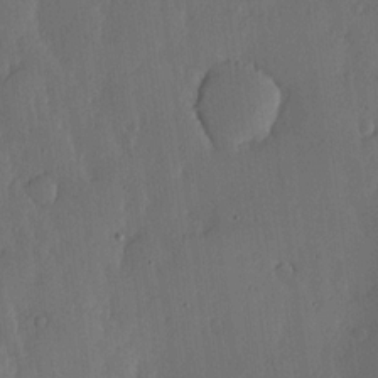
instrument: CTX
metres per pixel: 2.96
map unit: lHvf
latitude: 16.8758
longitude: -115.2159
